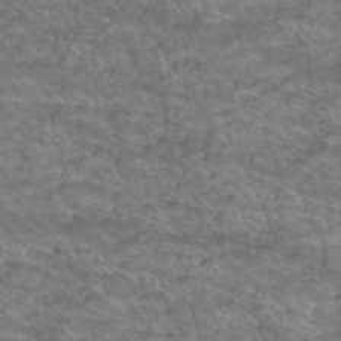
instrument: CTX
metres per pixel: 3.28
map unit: Hto
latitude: 39.1970
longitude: -43.2726
